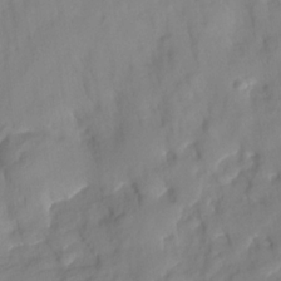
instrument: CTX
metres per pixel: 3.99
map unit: HNhu
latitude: -23.9178
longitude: 49.1998
